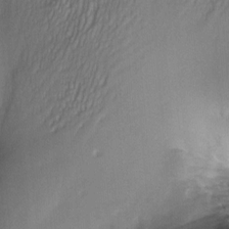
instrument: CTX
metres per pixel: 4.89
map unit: Nve
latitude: -23.3321
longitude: -137.8395
